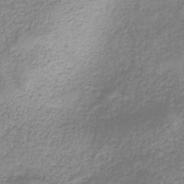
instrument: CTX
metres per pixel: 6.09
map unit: HNb
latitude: -40.6896
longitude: 49.5777
